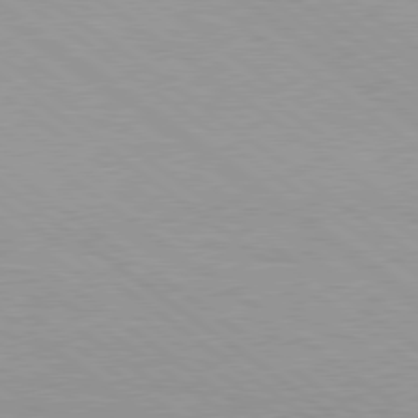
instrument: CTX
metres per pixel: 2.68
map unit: lApd
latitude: 79.1026
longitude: -177.2915
